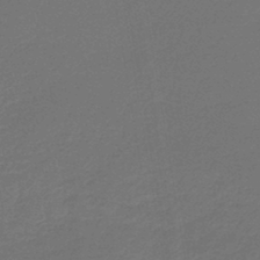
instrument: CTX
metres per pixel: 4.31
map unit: lHb
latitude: -43.9367
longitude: 60.1039
